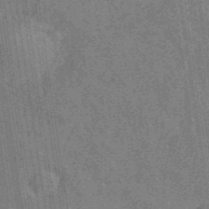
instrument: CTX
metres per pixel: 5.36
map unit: eHb
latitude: -44.0283
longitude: 89.0108
